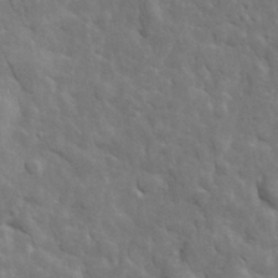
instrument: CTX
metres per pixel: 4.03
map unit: lHvf
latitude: 34.9513
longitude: -86.9514
